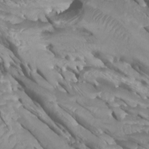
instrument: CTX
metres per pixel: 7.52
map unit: Htu
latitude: -6.2928
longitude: -77.0269
